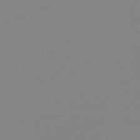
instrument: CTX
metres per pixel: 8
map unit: HNb
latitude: -47.3509
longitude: -48.5357
